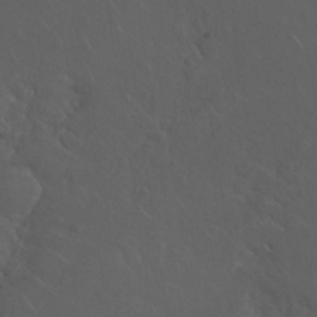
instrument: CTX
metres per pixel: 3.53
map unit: Nhu
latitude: 30.6869
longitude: -57.4237
